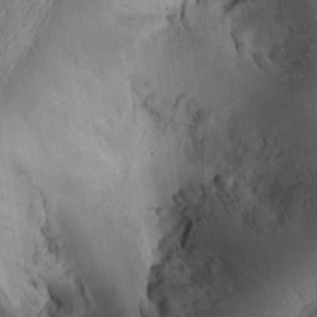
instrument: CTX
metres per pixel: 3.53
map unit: Ht
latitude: 10.3090
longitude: -74.7435
